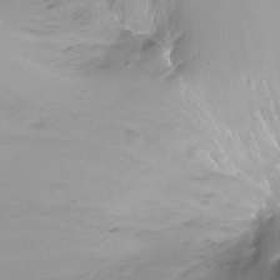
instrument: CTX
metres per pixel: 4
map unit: Ht
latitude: -11.9745
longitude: -45.5371
